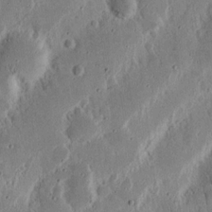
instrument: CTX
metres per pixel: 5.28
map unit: Nhu
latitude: 18.3278
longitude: -74.6679
